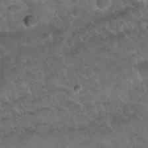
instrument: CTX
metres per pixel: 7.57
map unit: Nhu
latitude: 30.7813
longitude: -52.1200
